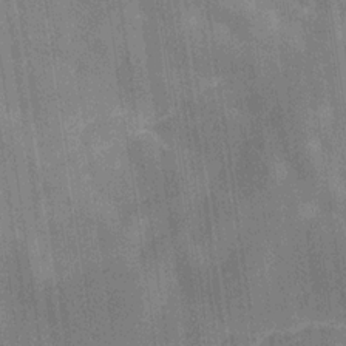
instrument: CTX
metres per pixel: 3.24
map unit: Hve
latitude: -29.7856
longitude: 92.2550
